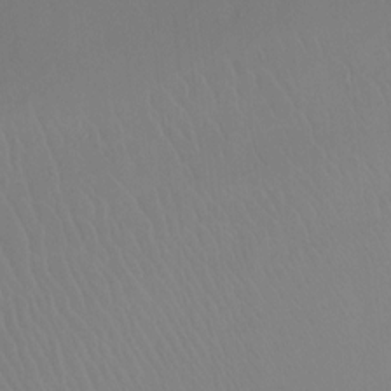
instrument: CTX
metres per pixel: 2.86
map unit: Ht
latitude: -8.7841
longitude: -38.2900
